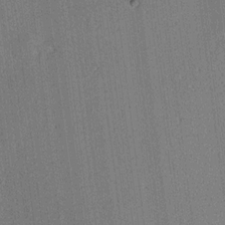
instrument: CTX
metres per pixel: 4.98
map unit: lAa
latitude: 12.7813
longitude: -107.4615
